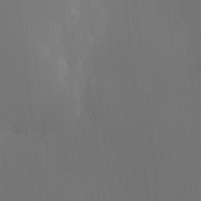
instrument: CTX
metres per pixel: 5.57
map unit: Nve
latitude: -7.9745
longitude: 175.5777
